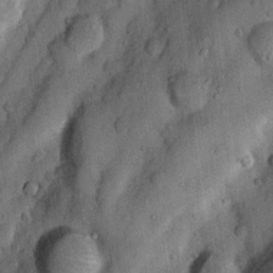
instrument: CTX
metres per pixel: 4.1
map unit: Nhu
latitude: 6.2145
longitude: -23.8016
